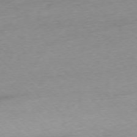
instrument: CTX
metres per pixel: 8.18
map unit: Ap
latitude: -76.7274
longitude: -97.7638
